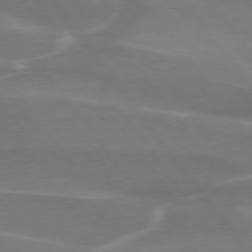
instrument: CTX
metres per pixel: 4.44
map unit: lApd
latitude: 74.6113
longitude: -62.4601
